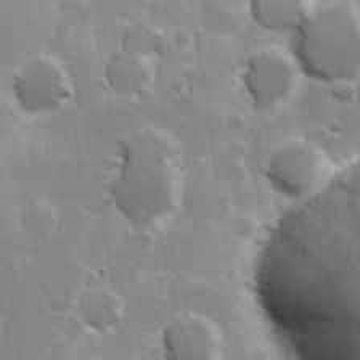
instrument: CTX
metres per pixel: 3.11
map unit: Hve
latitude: 23.7638
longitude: 146.7652
